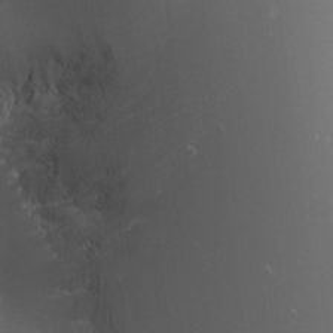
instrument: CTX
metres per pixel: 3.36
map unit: Nhu
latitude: -1.1432
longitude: -79.9339
